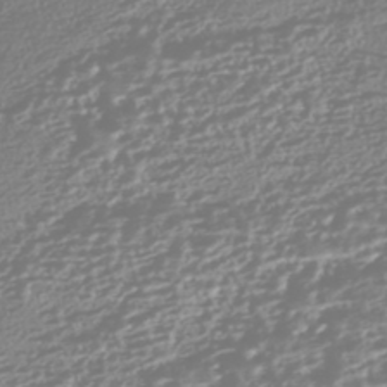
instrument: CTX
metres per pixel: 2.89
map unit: HNhu
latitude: -44.8219
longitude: 100.8596
